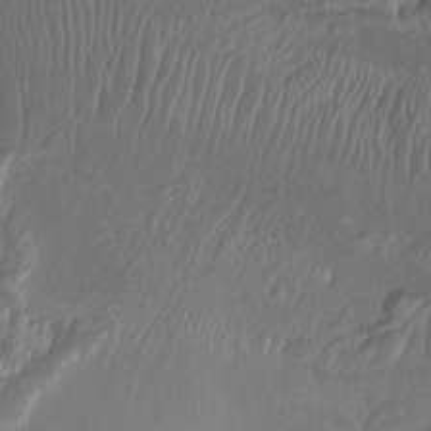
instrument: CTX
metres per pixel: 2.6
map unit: Ht
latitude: -2.0849
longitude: -16.4601
